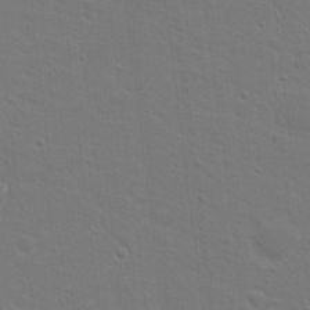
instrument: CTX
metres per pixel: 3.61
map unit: Nhu
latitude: 17.9528
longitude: -33.6883
